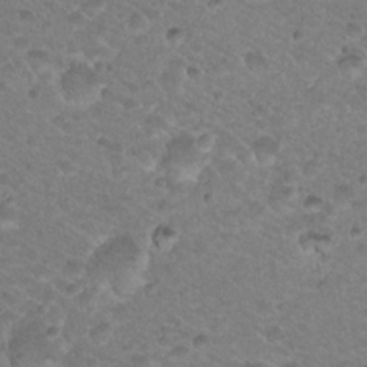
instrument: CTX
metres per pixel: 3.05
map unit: Nhu
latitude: 18.8191
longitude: -32.8569
